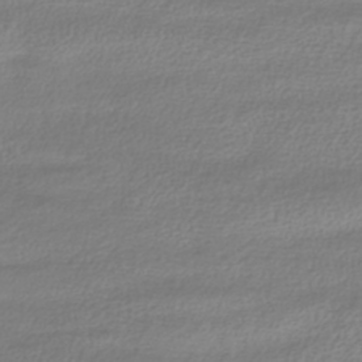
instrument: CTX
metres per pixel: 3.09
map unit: HNhu
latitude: -44.0661
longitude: 99.0486
